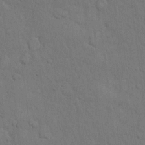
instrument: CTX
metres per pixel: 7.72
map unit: Hto
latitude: 10.1389
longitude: -61.3104
